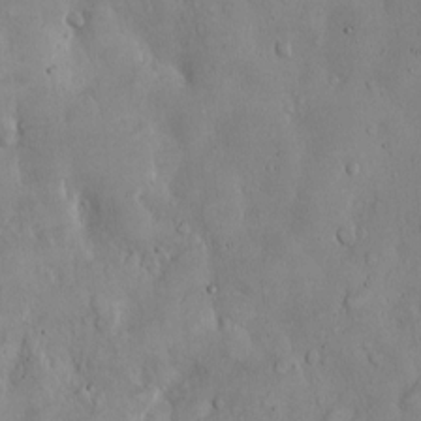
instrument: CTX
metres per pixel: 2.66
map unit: Hto
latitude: 10.3090
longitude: -57.6693
